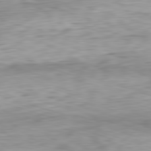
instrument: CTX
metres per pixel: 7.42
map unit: Ap
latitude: -82.2361
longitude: -76.9702
